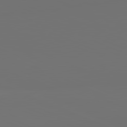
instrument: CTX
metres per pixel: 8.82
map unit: lApd
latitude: 81.8205
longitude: 155.4832
